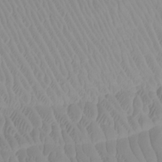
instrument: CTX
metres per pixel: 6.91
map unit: Htu
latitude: -7.7477
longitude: -67.3292
